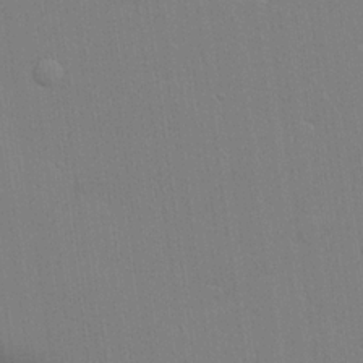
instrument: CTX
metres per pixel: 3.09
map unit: lHvf
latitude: 21.4049
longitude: 142.5951
